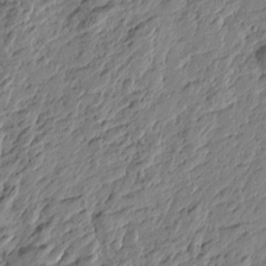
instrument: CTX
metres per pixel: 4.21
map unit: Htu
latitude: -3.1431
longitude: -178.7813
